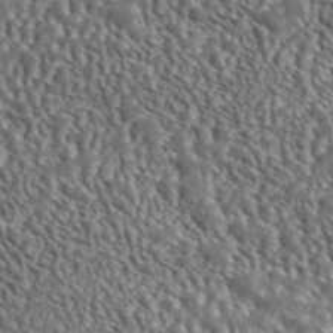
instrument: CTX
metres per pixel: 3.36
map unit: ANa
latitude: 44.3090
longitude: 38.0850
